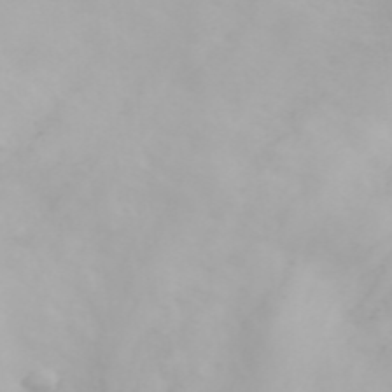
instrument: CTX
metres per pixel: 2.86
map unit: ANa
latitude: 45.7072
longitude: -83.6316
